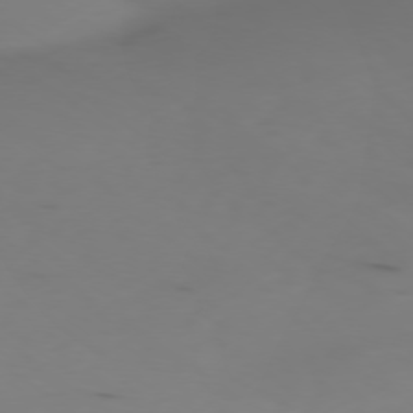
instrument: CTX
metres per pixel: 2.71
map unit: Ap
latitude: -78.0283
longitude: -65.6316
